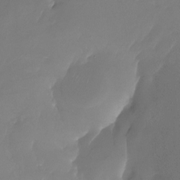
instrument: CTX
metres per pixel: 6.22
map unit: Nhu
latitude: -22.6141
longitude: -71.7072
